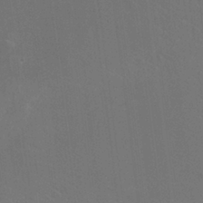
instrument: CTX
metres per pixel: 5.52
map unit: HNhu
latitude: -0.5952
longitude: -1.3859
